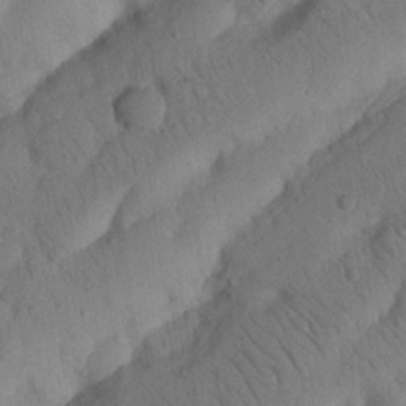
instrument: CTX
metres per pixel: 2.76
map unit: Nhu
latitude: 21.3104
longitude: -74.3467
